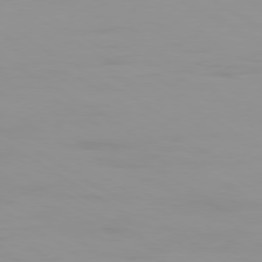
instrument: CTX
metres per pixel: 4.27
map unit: Ap
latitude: -79.5588
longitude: -92.5168
